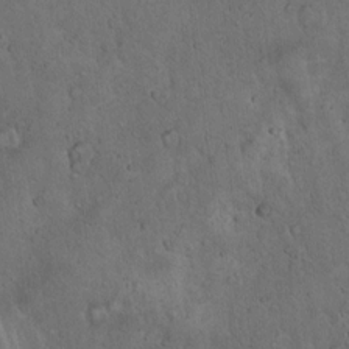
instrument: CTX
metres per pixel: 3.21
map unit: Hto
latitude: 13.8583
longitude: -55.7827
